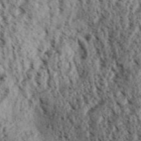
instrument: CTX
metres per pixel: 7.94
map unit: Aa
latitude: 31.2159
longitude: -137.0081
